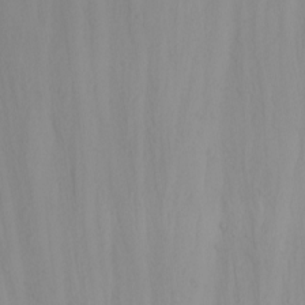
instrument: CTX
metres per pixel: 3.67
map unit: Nhu
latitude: -4.6518
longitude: -82.0822
